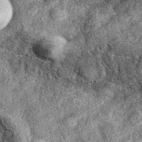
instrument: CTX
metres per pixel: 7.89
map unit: eAb
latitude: 39.1781
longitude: 109.5399
